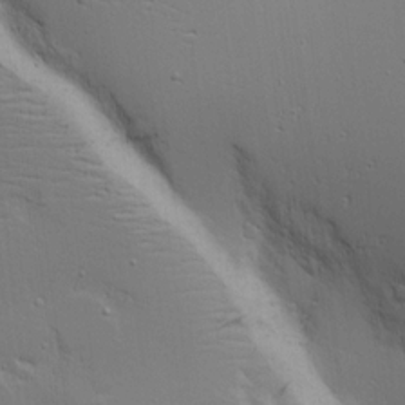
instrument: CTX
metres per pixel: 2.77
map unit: Aa
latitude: 18.5545
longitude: -125.6505
